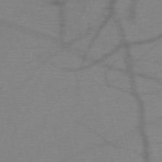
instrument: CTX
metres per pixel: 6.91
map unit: HNb
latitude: -50.6707
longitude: -46.2145
